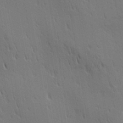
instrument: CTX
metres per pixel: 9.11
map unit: lAa
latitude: 11.1970
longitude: -108.0255
